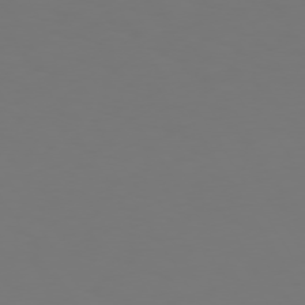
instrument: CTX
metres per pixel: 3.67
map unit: Hpe
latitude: 73.4427
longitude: -126.7057
